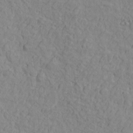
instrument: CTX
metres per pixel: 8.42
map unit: Htu
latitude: -1.9556
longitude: -175.5560
